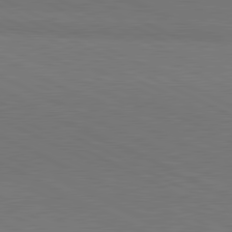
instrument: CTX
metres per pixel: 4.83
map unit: lApd
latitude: 81.1592
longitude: 149.0298
